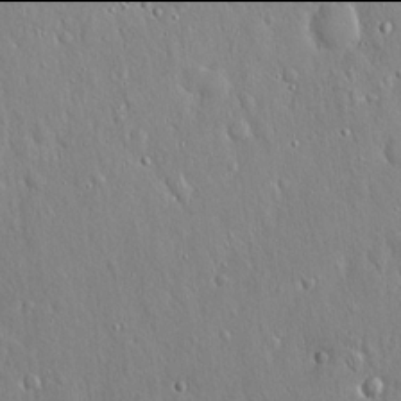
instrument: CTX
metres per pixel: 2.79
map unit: Hto
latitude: 17.9906
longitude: -57.4804
